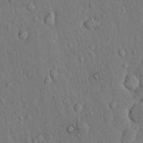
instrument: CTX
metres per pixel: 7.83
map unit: Hto
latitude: 10.5735
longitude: -60.8947
